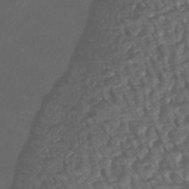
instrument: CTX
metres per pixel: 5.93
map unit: Htu
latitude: -6.7841
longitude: -73.2726
